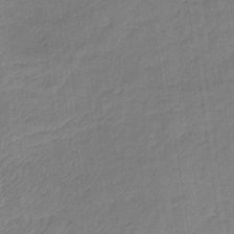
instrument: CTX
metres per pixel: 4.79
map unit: lHb
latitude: -37.0675
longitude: 69.3131
